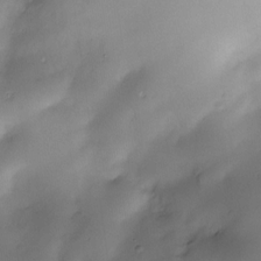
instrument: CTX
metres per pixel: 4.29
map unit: Nve
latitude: -22.8786
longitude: -138.4979
